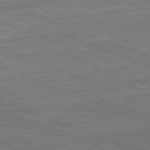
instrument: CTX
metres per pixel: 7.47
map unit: Hpe
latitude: -81.9745
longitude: 15.3888
